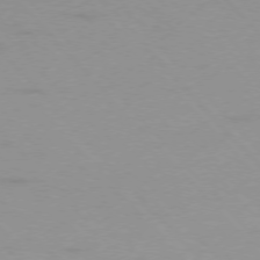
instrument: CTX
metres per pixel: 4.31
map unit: Ap
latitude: -76.4629
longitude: -69.8772
